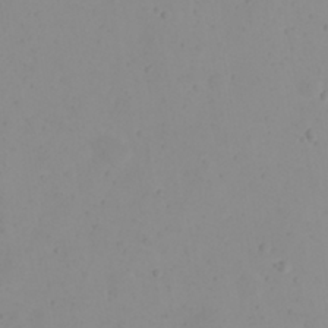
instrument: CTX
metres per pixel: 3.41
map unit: eHh
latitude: 21.1592
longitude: -64.6490
